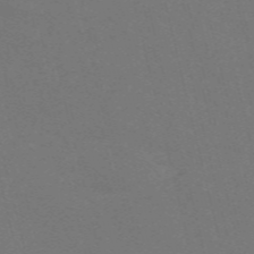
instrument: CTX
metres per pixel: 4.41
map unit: Nve
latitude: -59.4643
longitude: 63.4076
